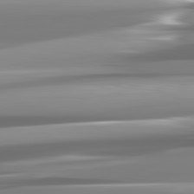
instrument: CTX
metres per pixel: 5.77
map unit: lApd
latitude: 82.1011
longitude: -137.0081
